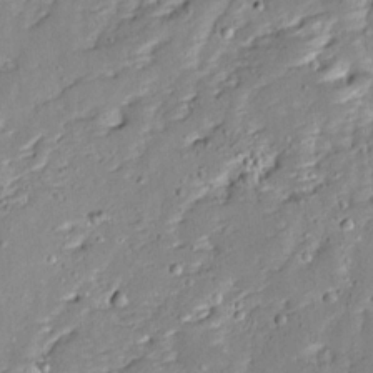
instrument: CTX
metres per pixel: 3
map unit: Ave
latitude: 12.9136
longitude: -134.6490
